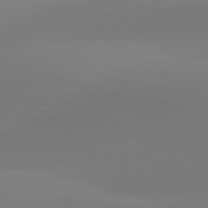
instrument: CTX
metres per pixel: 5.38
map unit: lApd
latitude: 81.5371
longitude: 128.2173
